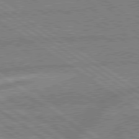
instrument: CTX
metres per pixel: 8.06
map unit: lApd
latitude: 79.2915
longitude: -161.9717
